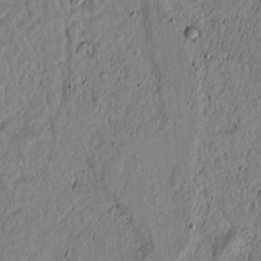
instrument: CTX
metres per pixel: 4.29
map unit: lAvf
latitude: 4.8569
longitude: 165.0676
